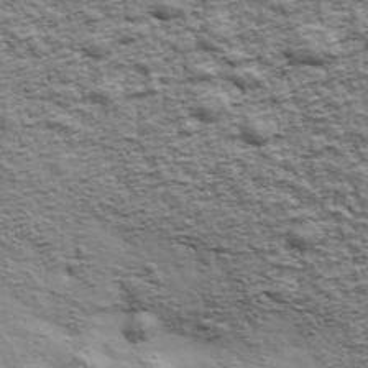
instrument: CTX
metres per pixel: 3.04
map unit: Ave
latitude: 43.1214
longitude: -111.4993
